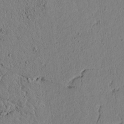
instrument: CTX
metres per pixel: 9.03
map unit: lAvf
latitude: 5.4426
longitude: 166.1795
